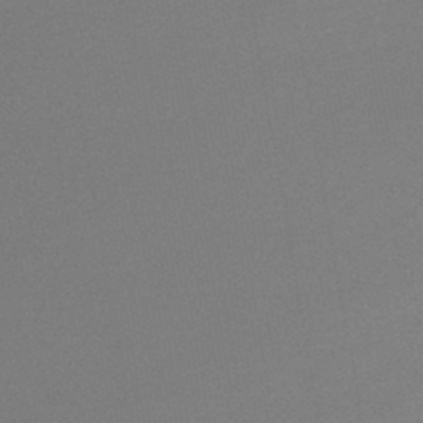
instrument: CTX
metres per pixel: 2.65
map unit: lHb
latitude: -43.0486
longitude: 73.5588
